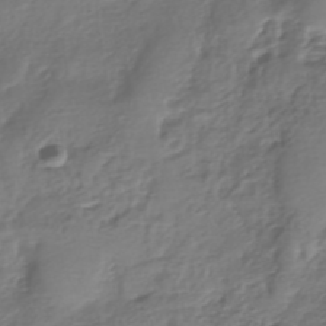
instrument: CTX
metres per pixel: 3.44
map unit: eHh
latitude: -39.5777
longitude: -29.4048
